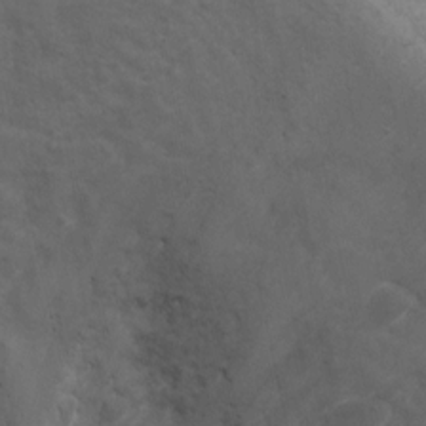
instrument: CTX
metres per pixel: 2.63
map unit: Ht
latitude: 3.5182
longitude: -28.4034
